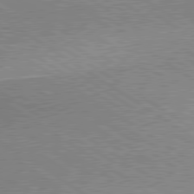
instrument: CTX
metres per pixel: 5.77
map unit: lApd
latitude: 79.9717
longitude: 167.6533
